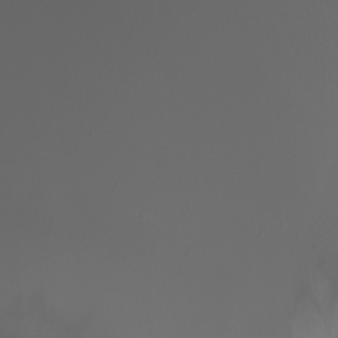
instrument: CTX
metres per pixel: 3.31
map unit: Htu
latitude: -5.3131
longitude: -88.6491
